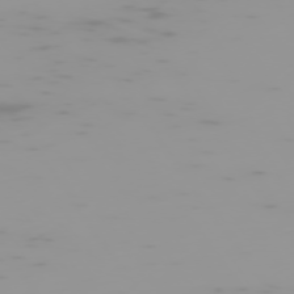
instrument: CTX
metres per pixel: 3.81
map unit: Hpe
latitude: -74.8408
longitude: 6.9730
